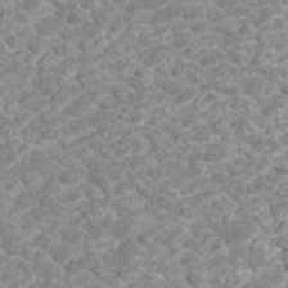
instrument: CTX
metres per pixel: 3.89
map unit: Htu
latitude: 2.1200
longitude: -20.3845
